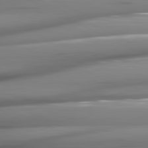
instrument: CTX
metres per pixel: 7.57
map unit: lApd
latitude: 81.4615
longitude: -145.0269
